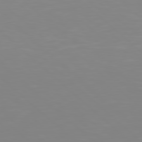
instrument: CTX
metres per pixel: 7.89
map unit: Hpe
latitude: 77.6316
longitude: -173.9906
